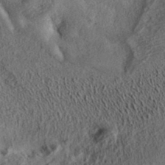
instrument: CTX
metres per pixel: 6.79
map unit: ANa
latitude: 35.8772
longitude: 12.8408
